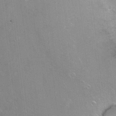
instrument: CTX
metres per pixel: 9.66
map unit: Ht
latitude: -5.2942
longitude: -36.2523
